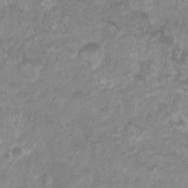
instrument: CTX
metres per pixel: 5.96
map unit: Nhu
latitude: 6.0255
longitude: -18.4034
